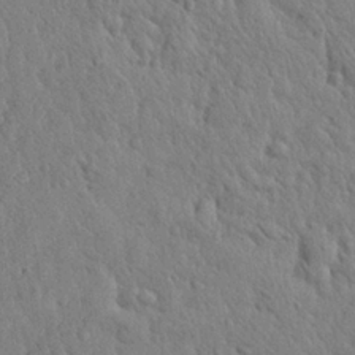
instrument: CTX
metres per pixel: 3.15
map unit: eHh
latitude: 28.1955
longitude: -75.9339
